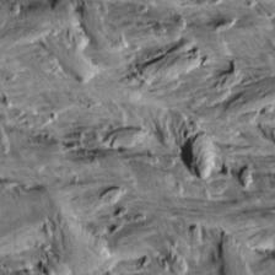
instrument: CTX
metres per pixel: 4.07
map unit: Aa
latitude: 10.8380
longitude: -141.8961
